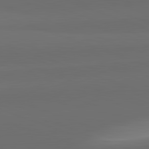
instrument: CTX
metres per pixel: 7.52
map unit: lApd
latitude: 82.1577
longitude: 134.5007
